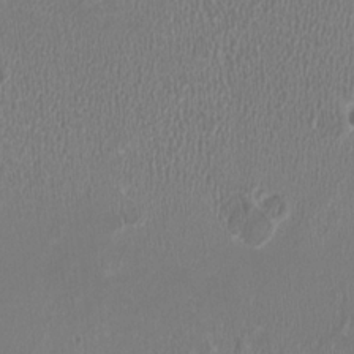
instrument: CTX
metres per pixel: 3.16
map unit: HNhu
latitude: -3.1809
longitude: -1.0647
